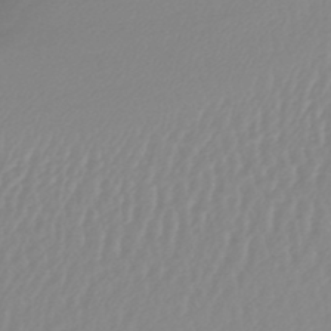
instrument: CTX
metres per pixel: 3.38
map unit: lHb
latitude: -44.1417
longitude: 78.1794
